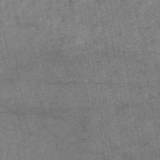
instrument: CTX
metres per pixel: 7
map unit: eAb
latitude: 48.3845
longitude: 122.3495
